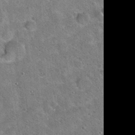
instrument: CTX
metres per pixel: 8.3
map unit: Hto
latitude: 19.6882
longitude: -50.1388
